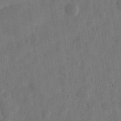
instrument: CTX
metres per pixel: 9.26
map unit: eHh
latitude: 30.4034
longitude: -73.8584
